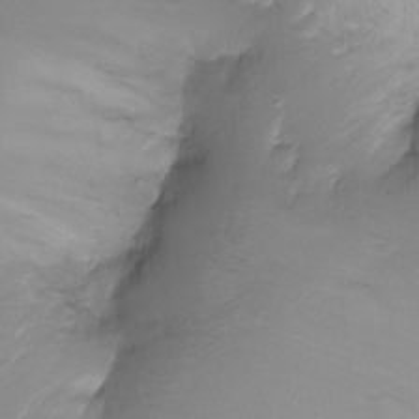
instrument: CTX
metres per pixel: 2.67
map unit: Ht
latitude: -18.3495
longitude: -44.1578
